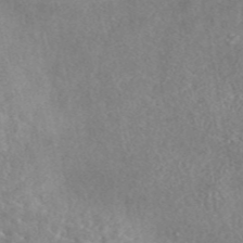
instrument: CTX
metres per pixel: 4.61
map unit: eAb
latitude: 45.3481
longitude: 129.0487
